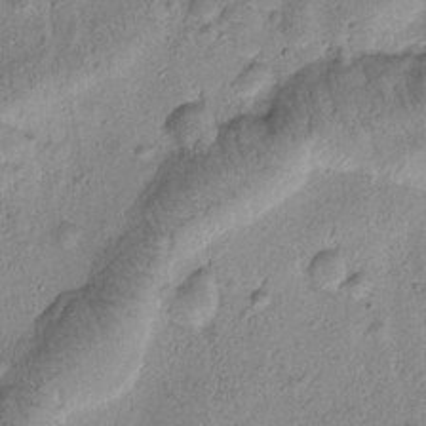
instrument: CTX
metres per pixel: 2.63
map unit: Htu
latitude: -0.6897
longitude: 173.0297
